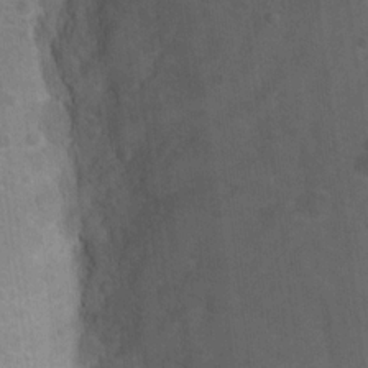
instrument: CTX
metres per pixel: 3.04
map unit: Nhu
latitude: 17.2159
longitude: -32.6113
